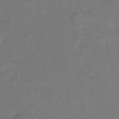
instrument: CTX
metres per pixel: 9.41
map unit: Hto
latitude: -11.1809
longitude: -37.8584
